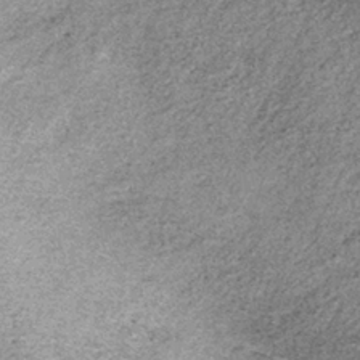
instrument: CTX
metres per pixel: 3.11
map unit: lHb
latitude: -36.0661
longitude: 67.9367
